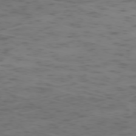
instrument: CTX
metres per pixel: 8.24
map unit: Hpe
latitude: -73.7666
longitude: 6.6140
